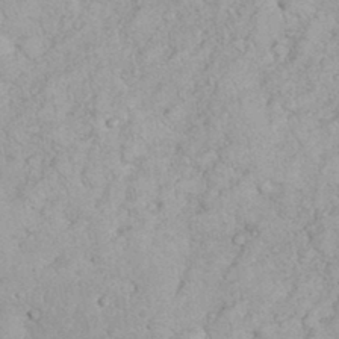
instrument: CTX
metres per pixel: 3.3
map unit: eHh
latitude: 35.7638
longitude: -63.9150
